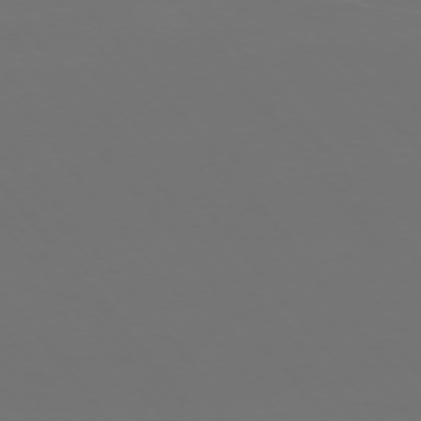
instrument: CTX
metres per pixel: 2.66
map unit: Ap
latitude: -74.6897
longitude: -77.1592
